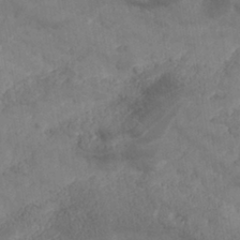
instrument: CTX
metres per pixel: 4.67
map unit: Nhe
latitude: -37.1998
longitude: 138.6897
